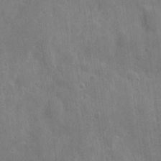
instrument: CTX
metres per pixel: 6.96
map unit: eHh
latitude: 7.3104
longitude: -72.3279
